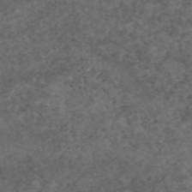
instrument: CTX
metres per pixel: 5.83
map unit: eAb
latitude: 45.9339
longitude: 114.2361
